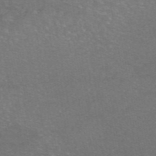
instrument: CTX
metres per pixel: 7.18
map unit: eAb
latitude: 46.7624
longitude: 106.3118
